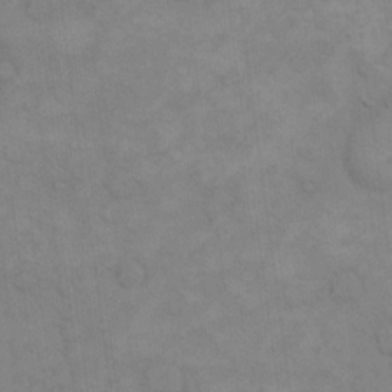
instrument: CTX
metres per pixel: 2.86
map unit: eHh
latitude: 16.6491
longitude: -66.1388
